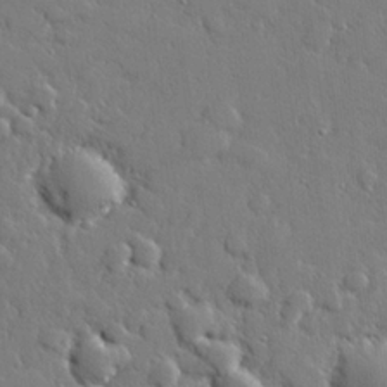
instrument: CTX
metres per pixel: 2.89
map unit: lHvf
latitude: 22.7246
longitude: 144.0094
